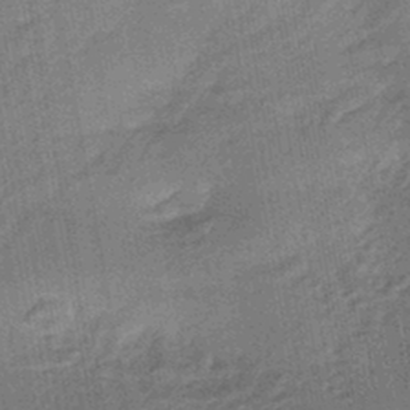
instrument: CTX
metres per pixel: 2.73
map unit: HNhu
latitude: -44.2928
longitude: 91.7667
